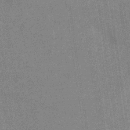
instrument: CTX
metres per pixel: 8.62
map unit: eHb
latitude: -34.2928
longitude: 73.1053
